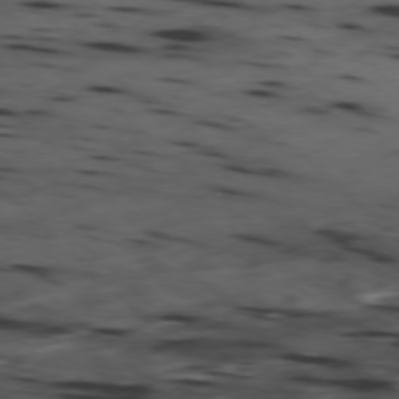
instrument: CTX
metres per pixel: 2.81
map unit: Hpe
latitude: -78.3306
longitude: -18.6679
